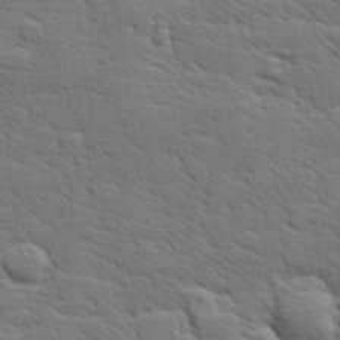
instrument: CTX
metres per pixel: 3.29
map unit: lHvf
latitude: 26.1578
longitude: 143.4265
